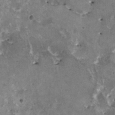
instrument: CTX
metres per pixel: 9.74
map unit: HNhu
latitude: 1.7827
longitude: 5.8611
